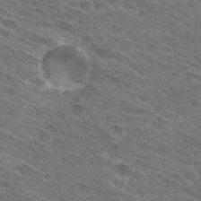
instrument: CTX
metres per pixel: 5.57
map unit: Hto
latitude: 27.4238
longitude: -42.4979
